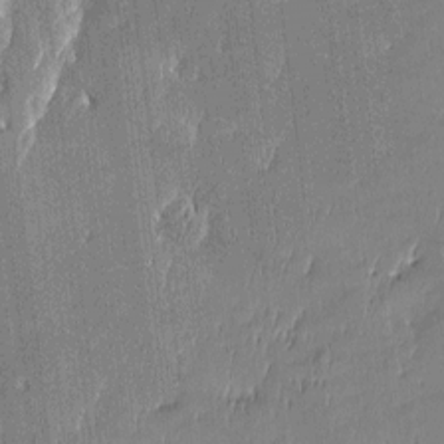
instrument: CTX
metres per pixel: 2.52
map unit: Htu
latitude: -5.5588
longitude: 176.3873
